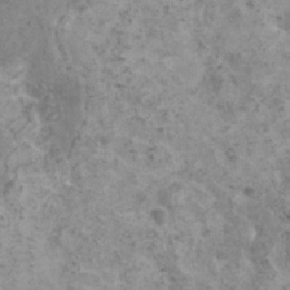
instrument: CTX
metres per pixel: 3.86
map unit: HNhu
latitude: 0.4979
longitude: 3.3887
